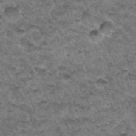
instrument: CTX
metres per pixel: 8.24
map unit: Hto
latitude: 32.8758
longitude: -48.6679
